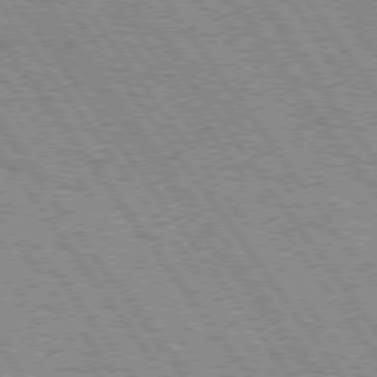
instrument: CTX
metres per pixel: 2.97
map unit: Hpe
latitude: 75.1781
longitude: -148.8380
